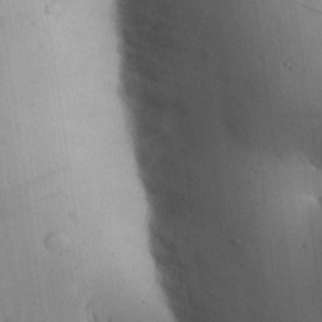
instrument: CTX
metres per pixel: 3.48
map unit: Aa
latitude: 32.3845
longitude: -144.4223
